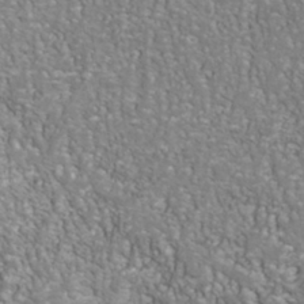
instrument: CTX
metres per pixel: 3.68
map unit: Nhu
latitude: -40.6518
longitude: -84.9514
